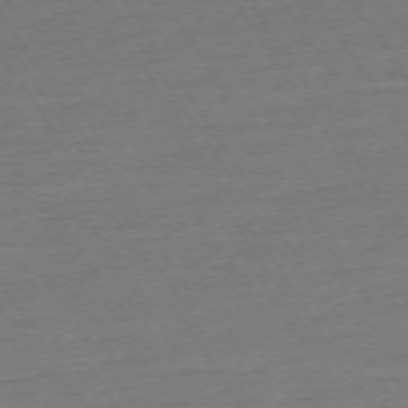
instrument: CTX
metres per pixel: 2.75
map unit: Ap
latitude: -74.0094
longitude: -84.5357
